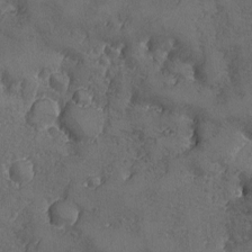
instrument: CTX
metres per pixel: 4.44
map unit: Ave
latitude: -7.9745
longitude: -118.1766
